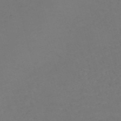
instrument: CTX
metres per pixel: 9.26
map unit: Nve
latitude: -58.8219
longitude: 60.1228
